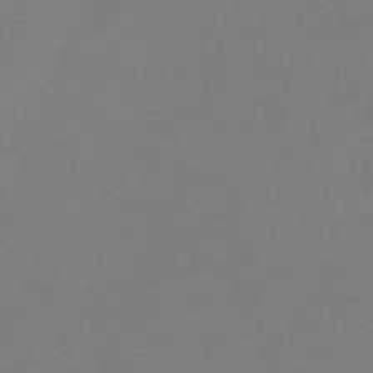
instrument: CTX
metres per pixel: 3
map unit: lHb
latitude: -37.8044
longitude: 74.4062
